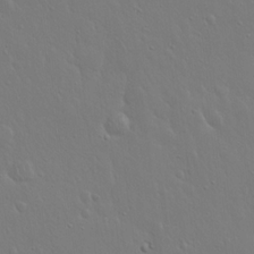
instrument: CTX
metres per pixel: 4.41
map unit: Hto
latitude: 17.7072
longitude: -56.4034
